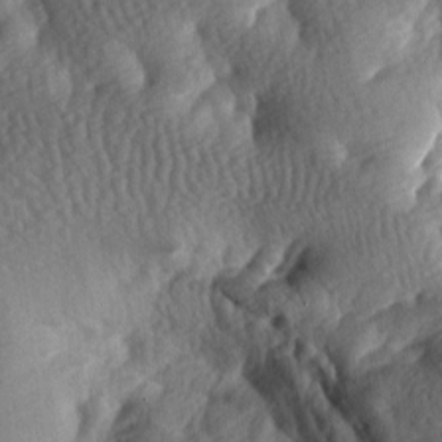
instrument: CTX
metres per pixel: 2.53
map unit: lAa
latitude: -7.9367
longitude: -126.8947
